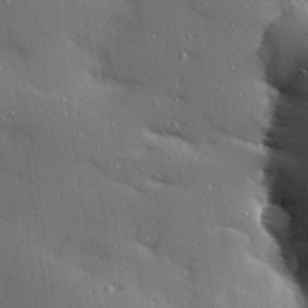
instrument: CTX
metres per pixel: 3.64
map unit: Hve
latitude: 26.3467
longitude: -91.8016
